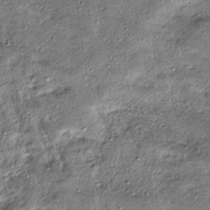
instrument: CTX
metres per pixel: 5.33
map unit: HNhu
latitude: -39.5021
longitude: 107.6155
